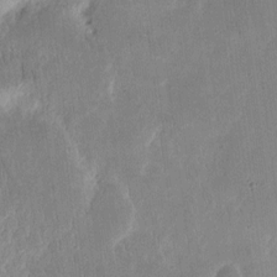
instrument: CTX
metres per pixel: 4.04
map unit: eHh
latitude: 10.6491
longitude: -72.2145
